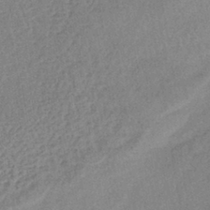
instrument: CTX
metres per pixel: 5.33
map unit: lHb
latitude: -40.6707
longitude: 68.8030
